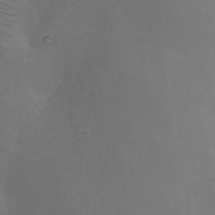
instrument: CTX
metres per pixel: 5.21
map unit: Nhu
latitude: -7.8422
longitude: -68.5357
